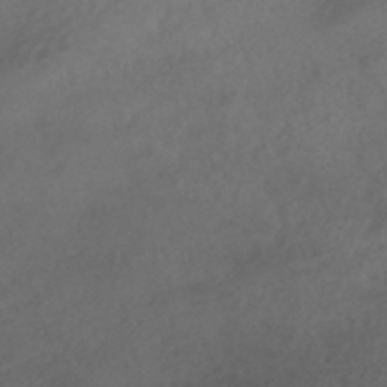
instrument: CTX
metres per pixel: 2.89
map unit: HNhu
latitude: -42.4628
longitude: 103.0109
